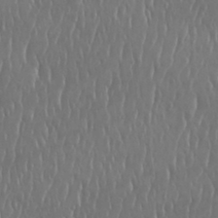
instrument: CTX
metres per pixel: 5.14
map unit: eHh
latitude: 33.4804
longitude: -132.8758
